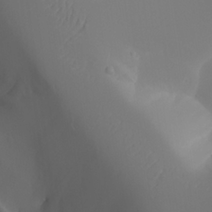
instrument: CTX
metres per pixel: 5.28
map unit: Aa
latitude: 24.9513
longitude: -127.5749
